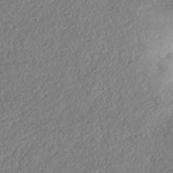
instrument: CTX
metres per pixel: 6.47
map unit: eHh
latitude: -42.2361
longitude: 121.1809
